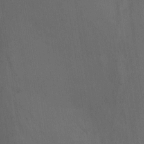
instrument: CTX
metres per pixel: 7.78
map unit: Nhu
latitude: -8.1795
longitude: -67.8394
